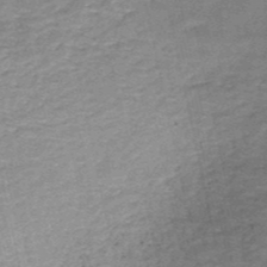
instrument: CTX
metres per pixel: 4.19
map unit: HNb
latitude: -50.9353
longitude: -41.1781
